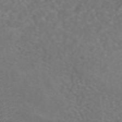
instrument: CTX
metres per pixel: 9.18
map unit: HNhu
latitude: -45.4454
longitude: 104.5573
